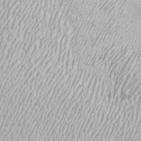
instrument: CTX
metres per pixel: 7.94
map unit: Htu
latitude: -8.7463
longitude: -76.6679
